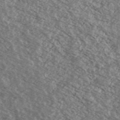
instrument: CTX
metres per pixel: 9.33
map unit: Ave
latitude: 38.7057
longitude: -110.2145
